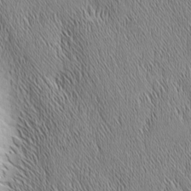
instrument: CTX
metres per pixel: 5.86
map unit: Nhu
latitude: -6.2550
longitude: -152.2145
